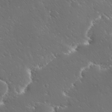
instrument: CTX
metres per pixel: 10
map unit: Ave
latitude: 20.4979
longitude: -137.7072
